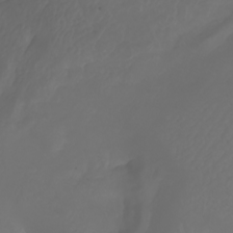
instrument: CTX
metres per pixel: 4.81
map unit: Nhu
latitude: -7.7666
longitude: -94.4223
